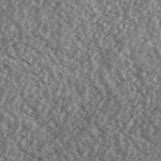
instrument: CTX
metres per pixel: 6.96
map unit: Ave
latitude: 39.4804
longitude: -111.2726
